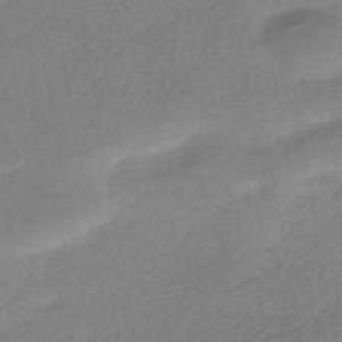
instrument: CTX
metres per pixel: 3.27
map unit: HNhu
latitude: -43.1809
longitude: 95.4643
